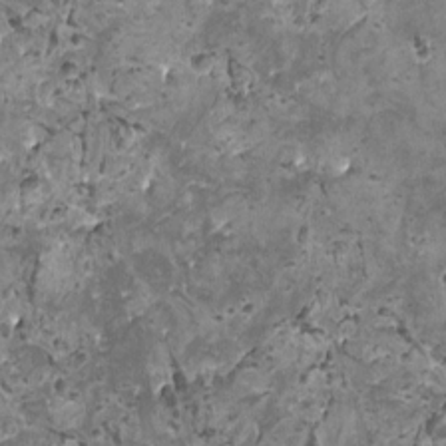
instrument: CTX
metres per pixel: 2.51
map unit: HNhu
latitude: 0.0633
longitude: 2.1983
